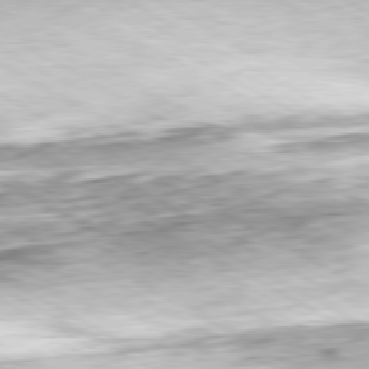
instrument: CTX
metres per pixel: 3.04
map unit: Ap
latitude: -80.6708
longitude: -84.2334
